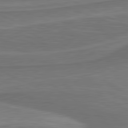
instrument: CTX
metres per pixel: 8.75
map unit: lApd
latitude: 81.3104
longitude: 172.1983
